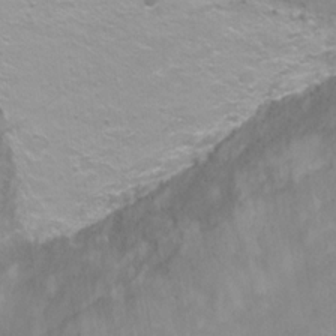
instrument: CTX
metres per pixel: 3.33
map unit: Ht
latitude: 0.9891
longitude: -32.9325
